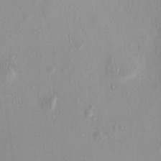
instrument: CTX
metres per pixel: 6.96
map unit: eHh
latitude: -0.0472
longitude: 15.3321
